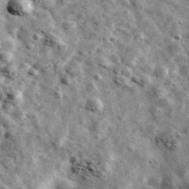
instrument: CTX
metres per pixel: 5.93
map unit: Ave
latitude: 42.3845
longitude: -107.8772
